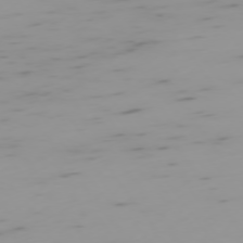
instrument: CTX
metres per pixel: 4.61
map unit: Ap
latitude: -75.2754
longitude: -67.5749
